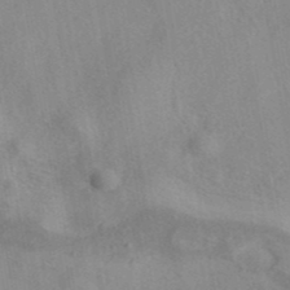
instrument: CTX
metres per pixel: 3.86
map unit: eAb
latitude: 40.8380
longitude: 108.6707
